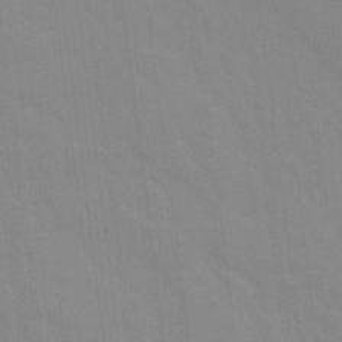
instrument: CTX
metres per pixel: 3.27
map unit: Ave
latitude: 21.9528
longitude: -134.4790
